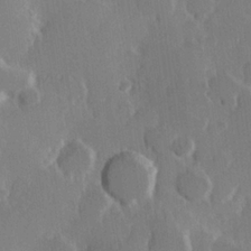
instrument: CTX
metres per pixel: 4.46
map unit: Hve
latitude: 23.4237
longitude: 146.4440
